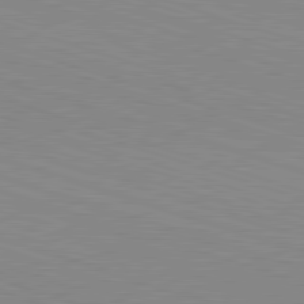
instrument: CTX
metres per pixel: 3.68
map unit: Hpe
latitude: -82.8597
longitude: 6.4629
